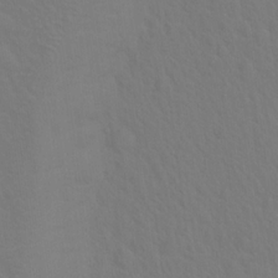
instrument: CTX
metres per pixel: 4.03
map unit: Hto
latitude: 18.8758
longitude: -39.9150
